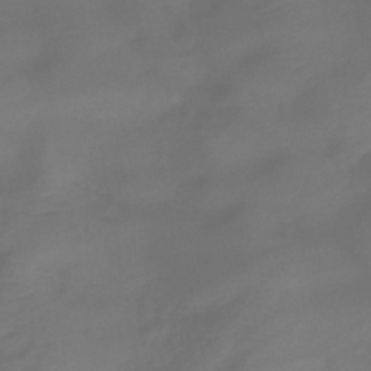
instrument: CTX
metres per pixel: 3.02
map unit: lHb
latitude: -42.9352
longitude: 81.3888
